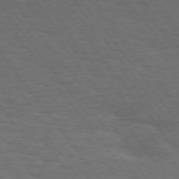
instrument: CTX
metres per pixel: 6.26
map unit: Hpe
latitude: 74.6868
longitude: -141.6504
